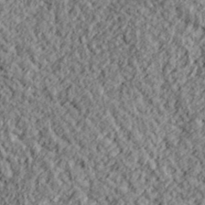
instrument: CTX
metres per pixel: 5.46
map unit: lHvf
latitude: 38.3656
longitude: -91.4049
